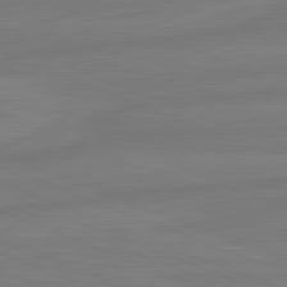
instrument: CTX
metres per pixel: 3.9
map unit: lApd
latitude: 81.8772
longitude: -175.1781
